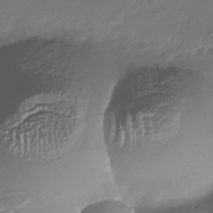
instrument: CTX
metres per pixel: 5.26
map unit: Nhe
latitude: -34.7085
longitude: -88.9892
